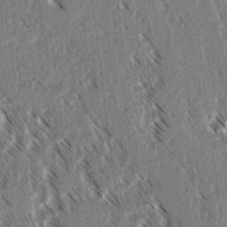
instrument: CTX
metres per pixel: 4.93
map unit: lAvf
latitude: 3.5938
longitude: -105.4805
